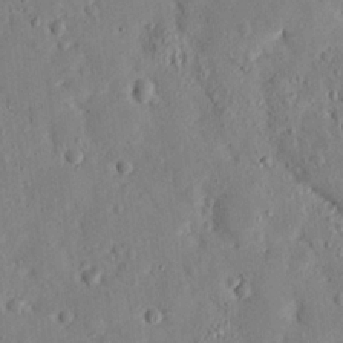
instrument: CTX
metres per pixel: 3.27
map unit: lHvf
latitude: 14.6491
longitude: 179.2754
